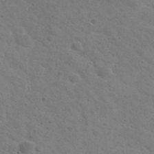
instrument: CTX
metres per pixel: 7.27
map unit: Nhu
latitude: 30.4790
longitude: -48.9325
